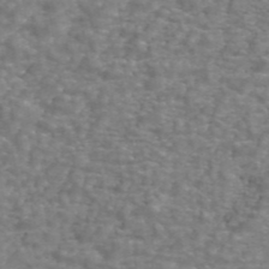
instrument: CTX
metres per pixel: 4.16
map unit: ANa
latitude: 44.2144
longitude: 25.4076
